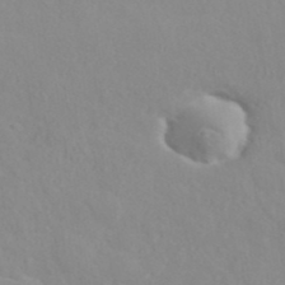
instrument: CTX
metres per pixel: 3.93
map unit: ANa
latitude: 40.2333
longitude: 22.5385
